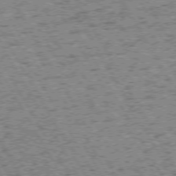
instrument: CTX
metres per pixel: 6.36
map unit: Hpe
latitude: 72.4223
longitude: -127.4049
